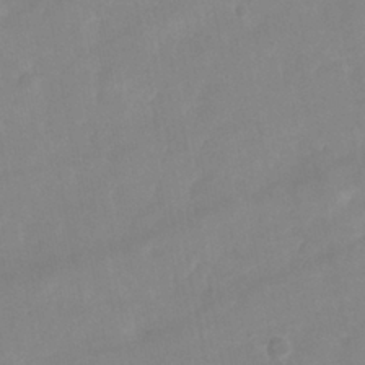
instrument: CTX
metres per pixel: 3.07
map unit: Nhu
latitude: -25.7666
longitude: -70.1578
